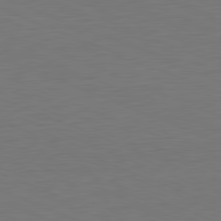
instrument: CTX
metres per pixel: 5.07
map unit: Hpe
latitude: -81.8045
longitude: 8.5763
